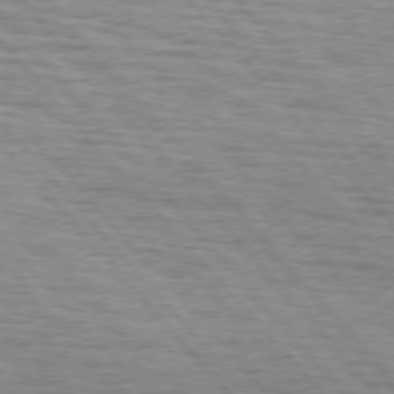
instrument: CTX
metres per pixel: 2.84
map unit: lApd
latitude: 75.8017
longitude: -82.8946
